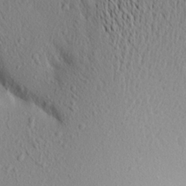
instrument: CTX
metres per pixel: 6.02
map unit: Aa
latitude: 18.1955
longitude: -148.4034
